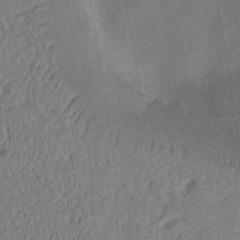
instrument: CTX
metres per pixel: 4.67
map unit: Ht
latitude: 12.4601
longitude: -74.9325
